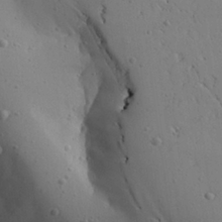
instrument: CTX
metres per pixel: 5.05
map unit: Aa
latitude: 27.2348
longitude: -128.2711
